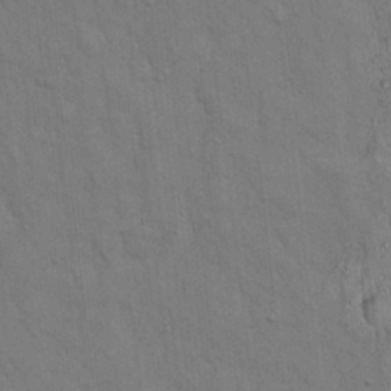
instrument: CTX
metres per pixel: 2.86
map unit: Hto
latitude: 15.0081
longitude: -57.7071
